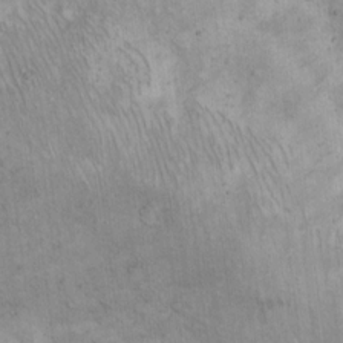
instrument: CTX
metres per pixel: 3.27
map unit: Hto
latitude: 13.6127
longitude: -56.4034
